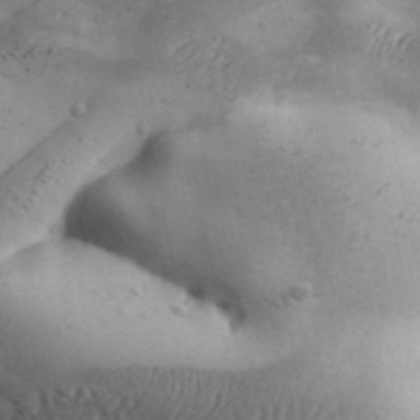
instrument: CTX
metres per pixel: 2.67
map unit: Aa
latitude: 33.7828
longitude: -135.4426
